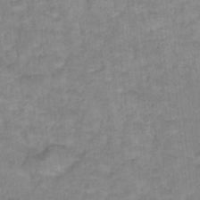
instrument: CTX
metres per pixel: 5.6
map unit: Hto
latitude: 17.5560
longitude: -34.8758
